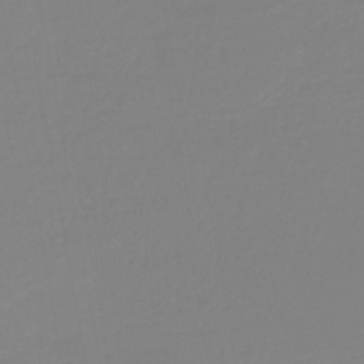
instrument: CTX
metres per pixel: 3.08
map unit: lHb
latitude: -44.3873
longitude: 75.8801
